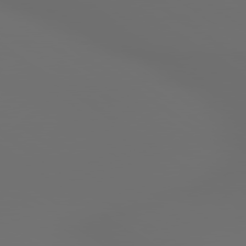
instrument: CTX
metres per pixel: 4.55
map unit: lApd
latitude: 79.5749
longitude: 176.5574
